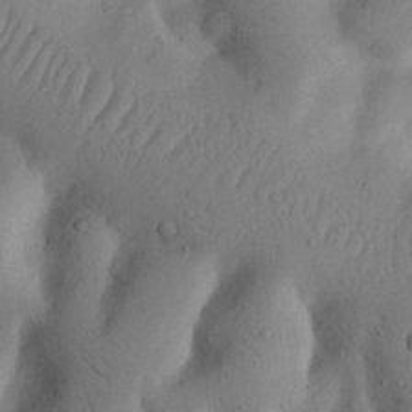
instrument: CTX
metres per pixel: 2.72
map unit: Nhu
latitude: 18.2522
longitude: -75.5749
